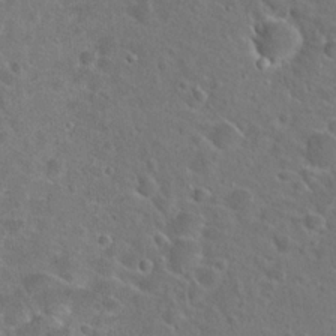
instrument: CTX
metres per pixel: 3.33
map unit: Hto
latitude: 22.7624
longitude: -45.4426
